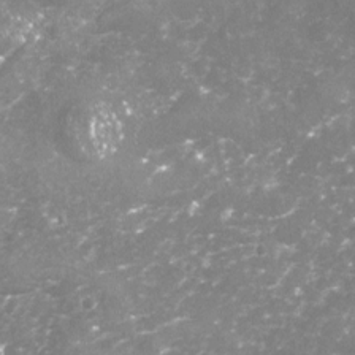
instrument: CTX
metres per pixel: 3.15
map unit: Nhu
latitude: -18.4251
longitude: -57.5182
